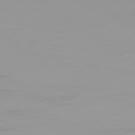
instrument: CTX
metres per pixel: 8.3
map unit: Ap
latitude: -79.8422
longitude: -76.9136
